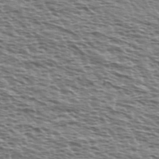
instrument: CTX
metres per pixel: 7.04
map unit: Ave
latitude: 37.7072
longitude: -112.7246
